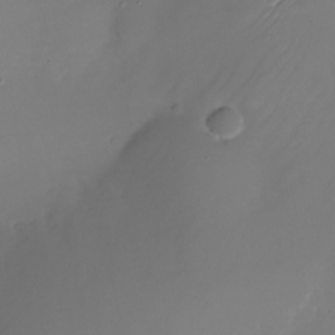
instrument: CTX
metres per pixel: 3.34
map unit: Nhu
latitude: -25.3321
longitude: -71.6316
